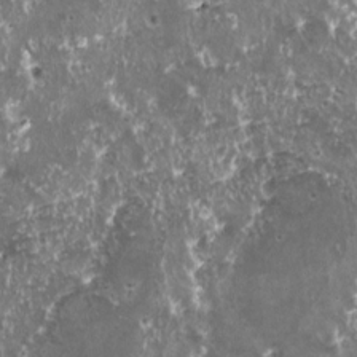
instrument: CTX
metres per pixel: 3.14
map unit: HNhu
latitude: 2.6301
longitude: 6.1983
